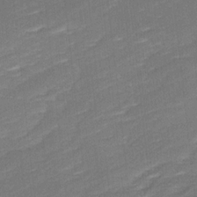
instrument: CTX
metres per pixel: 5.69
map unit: Ave
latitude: 17.0458
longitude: -137.2159
